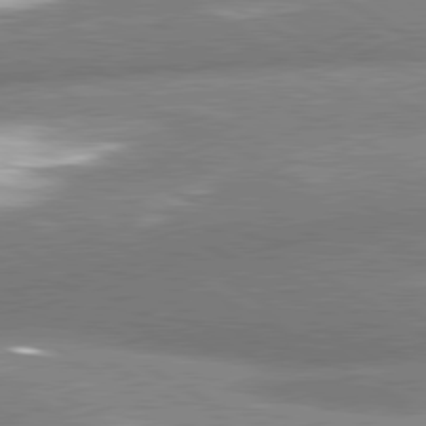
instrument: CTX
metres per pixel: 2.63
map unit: lApd
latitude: 80.4979
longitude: -162.5357
